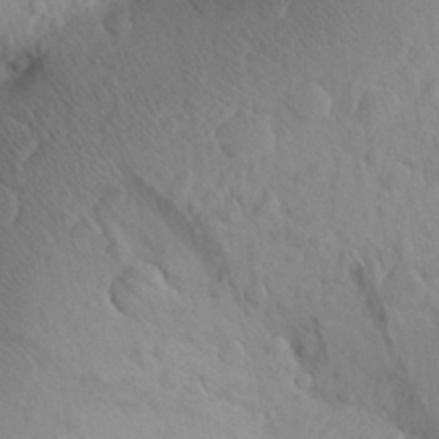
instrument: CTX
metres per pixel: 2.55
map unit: Aa
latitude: 23.9906
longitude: -145.7449
